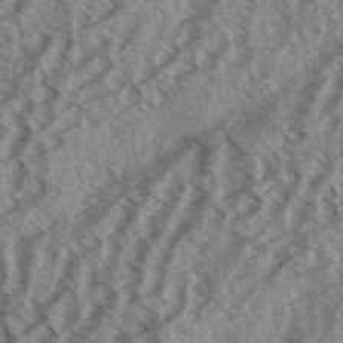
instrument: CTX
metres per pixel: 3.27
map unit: Aa
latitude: 33.5938
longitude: -139.6694
